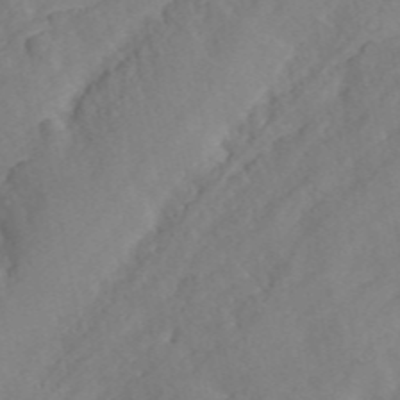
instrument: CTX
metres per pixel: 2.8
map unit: ANa
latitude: 46.8569
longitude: 49.8234
